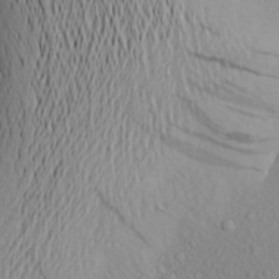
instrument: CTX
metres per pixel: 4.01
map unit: Aa
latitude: 22.0444
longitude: -145.6127
